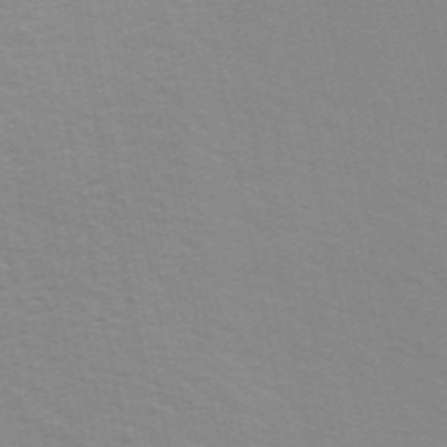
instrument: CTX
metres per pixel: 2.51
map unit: ANa
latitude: 49.3860
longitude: -74.1200
